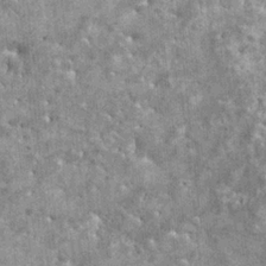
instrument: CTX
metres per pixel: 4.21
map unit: HNhu
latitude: 3.0269
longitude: 4.8597
